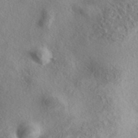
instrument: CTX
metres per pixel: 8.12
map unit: eAb
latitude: 39.5749
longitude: 112.0850
